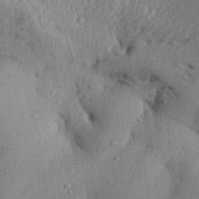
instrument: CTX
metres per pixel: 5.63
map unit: Aa
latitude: 29.7072
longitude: -136.3845
